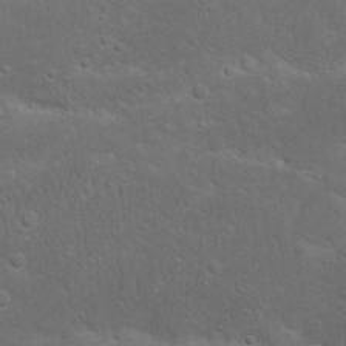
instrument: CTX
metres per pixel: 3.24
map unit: Nhu
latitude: 22.7057
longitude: -71.8205
